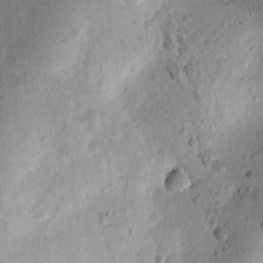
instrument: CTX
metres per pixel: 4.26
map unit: lAvf
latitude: 8.5357
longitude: 166.0661
